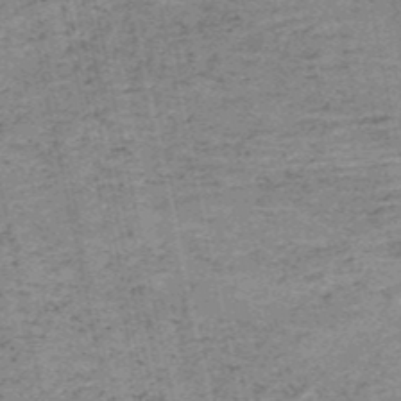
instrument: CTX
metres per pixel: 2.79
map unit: HNb
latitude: -51.5210
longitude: -51.4615
